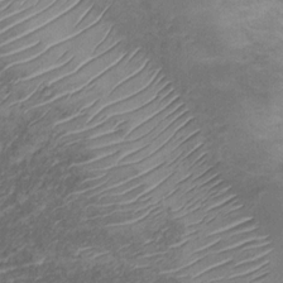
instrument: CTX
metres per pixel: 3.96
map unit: Nhu
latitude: 12.5357
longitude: -28.2900
